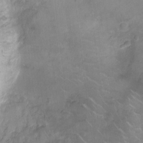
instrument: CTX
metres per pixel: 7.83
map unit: Ht
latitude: -4.6140
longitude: -15.4238
